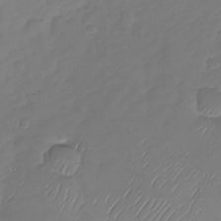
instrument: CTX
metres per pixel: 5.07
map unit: Nhu
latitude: -28.7463
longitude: -59.3293
